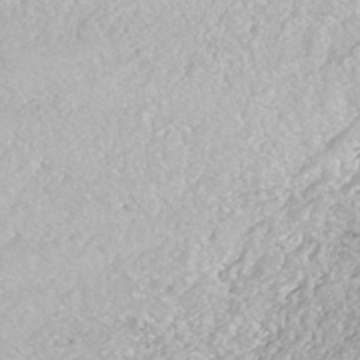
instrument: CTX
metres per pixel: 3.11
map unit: ANa
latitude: -42.1983
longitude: 109.6344
